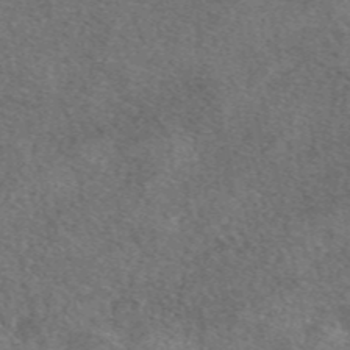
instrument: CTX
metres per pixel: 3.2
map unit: eAb
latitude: 47.9717
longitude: 108.0094
